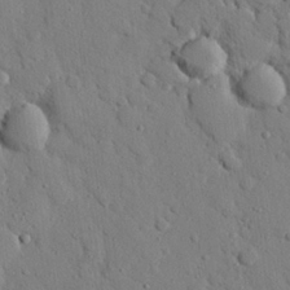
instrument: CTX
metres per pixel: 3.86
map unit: eHh
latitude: 26.5357
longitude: -78.6491
